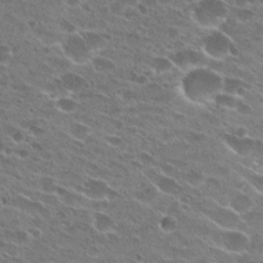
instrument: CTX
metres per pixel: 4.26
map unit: Hto
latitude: 24.3467
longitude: -42.0255
